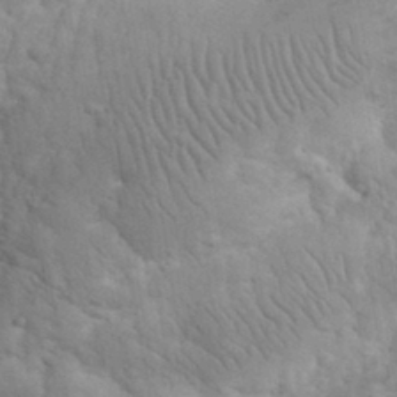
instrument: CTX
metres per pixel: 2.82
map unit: eHh
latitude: 32.1956
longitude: -67.3292
